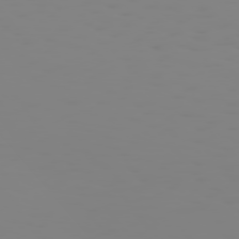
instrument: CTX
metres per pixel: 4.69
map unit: Hpe
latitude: 74.8947
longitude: -127.3482
